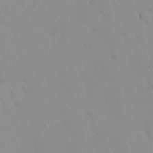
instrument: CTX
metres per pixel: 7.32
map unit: eHh
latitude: -1.0865
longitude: 19.9556
